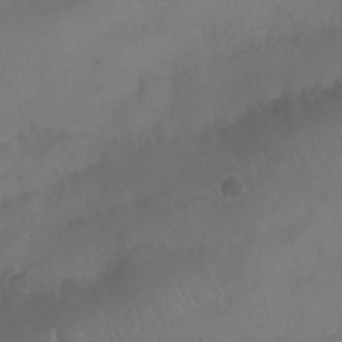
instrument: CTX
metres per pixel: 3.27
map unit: Nhu
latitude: 24.6301
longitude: -62.4034
